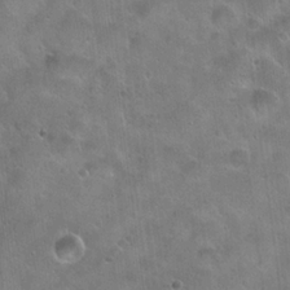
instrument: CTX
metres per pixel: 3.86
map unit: Hto
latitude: 22.2711
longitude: -53.8772
